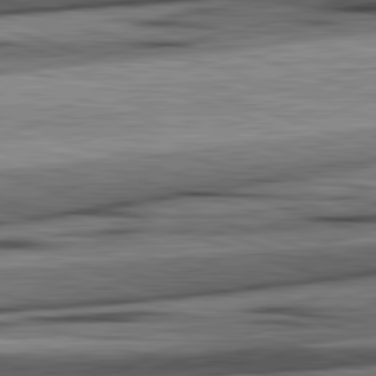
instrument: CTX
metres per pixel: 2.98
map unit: lApd
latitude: 82.5545
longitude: 160.5952
